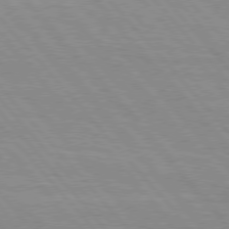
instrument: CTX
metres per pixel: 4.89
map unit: Hpe
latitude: 76.5734
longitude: -153.4616
